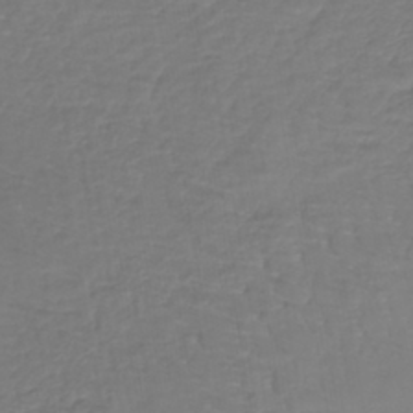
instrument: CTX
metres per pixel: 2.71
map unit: lHb
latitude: -41.3698
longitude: 65.9745
